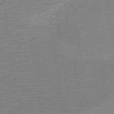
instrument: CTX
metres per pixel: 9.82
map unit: HNb
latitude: -54.5007
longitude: -48.7813
